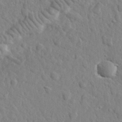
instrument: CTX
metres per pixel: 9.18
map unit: lHvf
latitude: 35.6505
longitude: -87.2537
